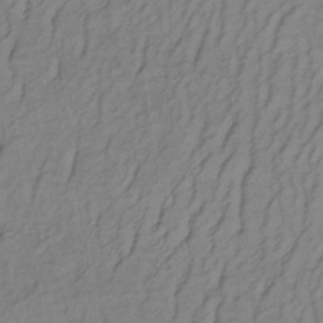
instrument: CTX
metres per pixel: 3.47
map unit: lHb
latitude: -35.2754
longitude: 70.1039
